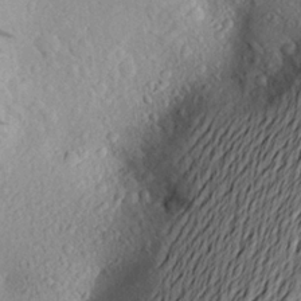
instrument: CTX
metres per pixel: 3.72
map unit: Aa
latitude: 23.5182
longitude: -144.5734
